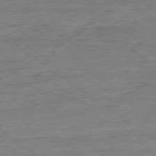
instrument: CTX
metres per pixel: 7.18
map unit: Ap
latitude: -80.0283
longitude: -80.3845
